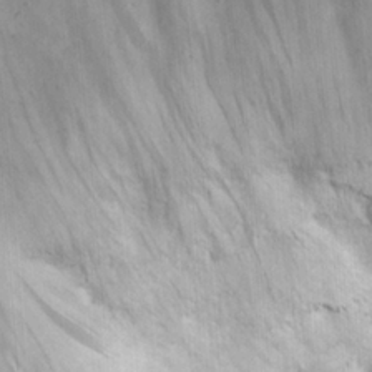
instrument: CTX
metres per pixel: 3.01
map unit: eHh
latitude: 23.6505
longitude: -67.1025
